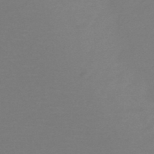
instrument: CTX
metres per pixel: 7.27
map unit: HNb
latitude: -47.7855
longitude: -43.5371
